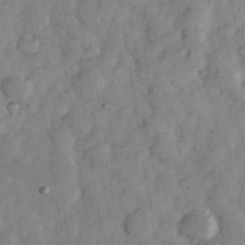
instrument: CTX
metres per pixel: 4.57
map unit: eHh
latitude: 34.7813
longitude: -69.4238
